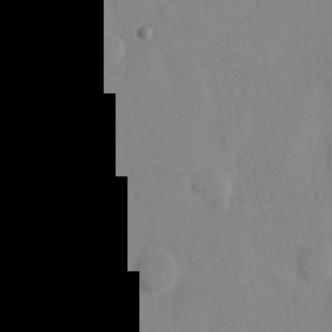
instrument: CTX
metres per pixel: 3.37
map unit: eHh
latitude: 12.2712
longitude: -69.6316
